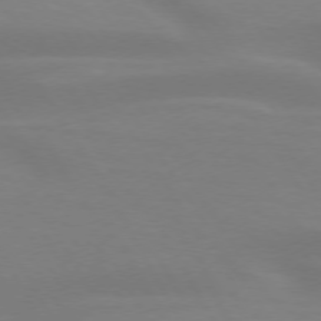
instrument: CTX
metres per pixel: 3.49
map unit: lApd
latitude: 73.7639
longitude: -48.1956
